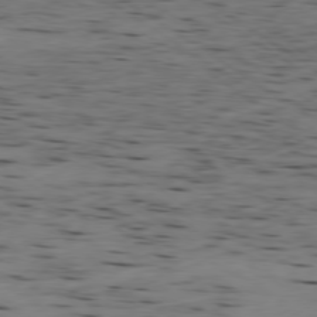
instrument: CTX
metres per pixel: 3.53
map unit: Ap
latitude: -79.5399
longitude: -100.8191
